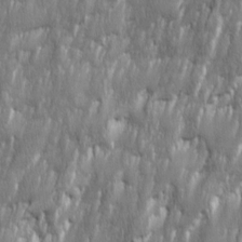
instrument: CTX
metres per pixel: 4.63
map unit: Ave
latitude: 16.0822
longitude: -135.1781
